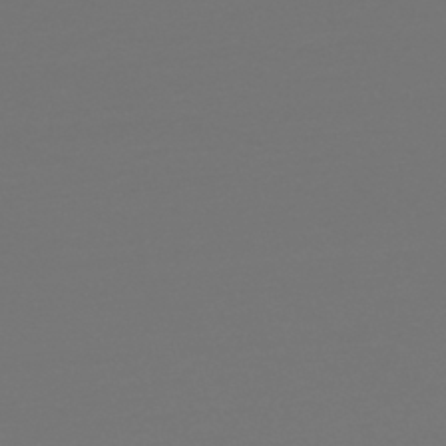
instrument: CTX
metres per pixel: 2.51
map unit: HNb
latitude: -43.8989
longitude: -38.4979
